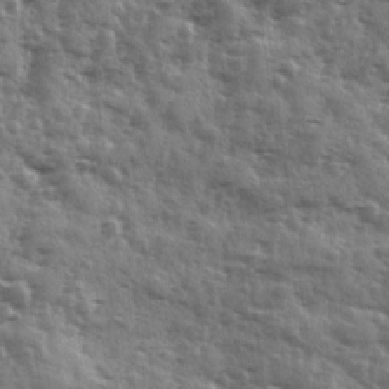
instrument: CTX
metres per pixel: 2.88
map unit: Ave
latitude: 12.0633
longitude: -103.0647
